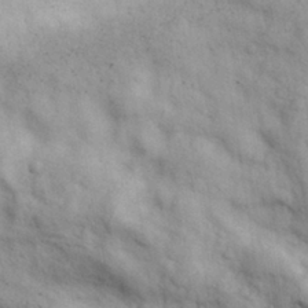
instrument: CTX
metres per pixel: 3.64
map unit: eHh
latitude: 30.2334
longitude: -71.7827
